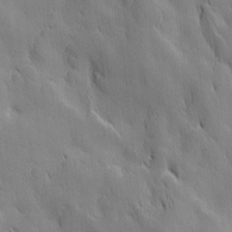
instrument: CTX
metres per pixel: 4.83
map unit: Ave
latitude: 12.6869
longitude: -105.1781
